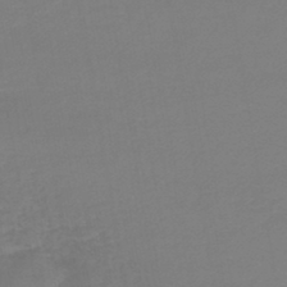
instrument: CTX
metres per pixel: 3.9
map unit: lHb
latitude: -44.6519
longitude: 60.3873
